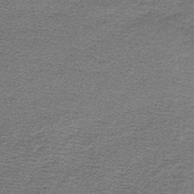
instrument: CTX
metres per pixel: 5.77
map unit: lHb
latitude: -44.6707
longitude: 57.1809
